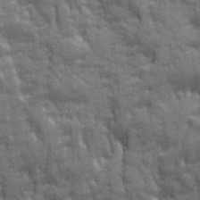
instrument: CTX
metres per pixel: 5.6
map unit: Ave
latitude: 20.1200
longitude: -133.6127
